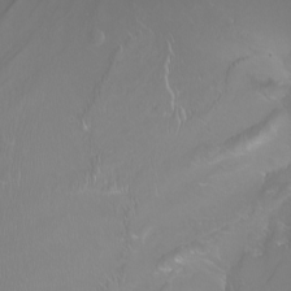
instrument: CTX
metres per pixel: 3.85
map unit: Nhu
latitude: -8.0472
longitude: -93.3481
